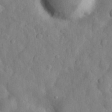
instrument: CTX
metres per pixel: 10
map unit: eHh
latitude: 29.5749
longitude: -77.2915
